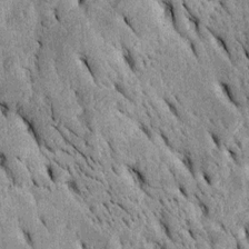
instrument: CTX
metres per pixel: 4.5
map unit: Htu
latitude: -2.1605
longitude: 151.6910
